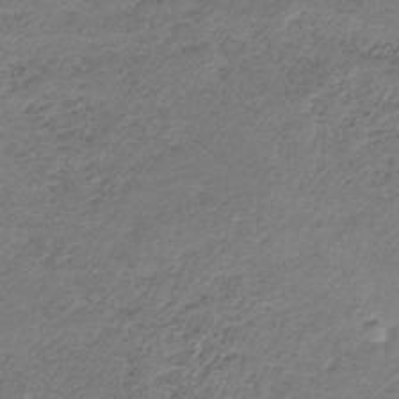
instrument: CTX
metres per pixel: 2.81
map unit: HNb
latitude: -32.6330
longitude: 63.0864
